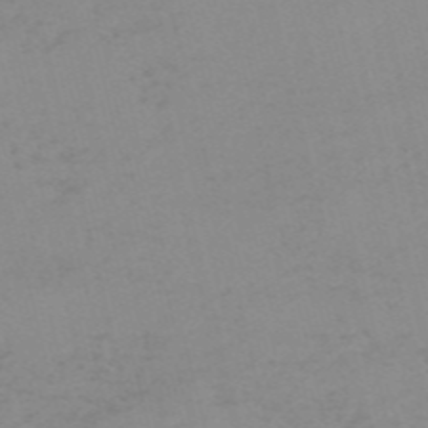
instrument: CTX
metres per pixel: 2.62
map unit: HNb
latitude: -56.2928
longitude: -43.4615
